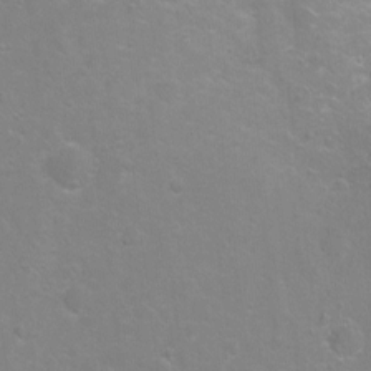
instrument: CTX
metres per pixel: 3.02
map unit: Hto
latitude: -5.3887
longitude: -35.3670
